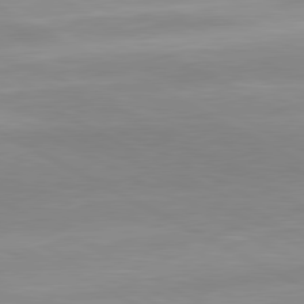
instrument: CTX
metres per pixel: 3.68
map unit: lApd
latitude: 80.6679
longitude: 134.8219
